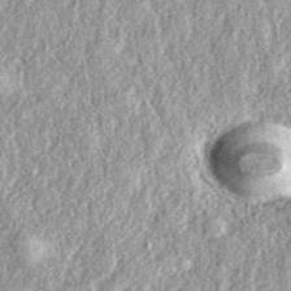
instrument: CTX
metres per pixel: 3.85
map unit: eAb
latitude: 38.7435
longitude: 108.0283
